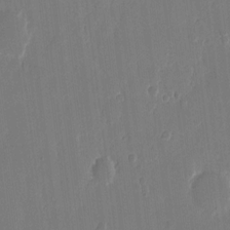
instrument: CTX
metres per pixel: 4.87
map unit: eHh
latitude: 13.6694
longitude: -70.8380
